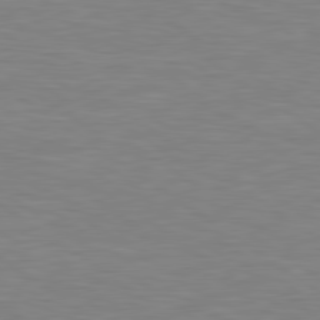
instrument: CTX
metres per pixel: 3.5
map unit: Hpe
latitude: 79.3482
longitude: -127.3860
